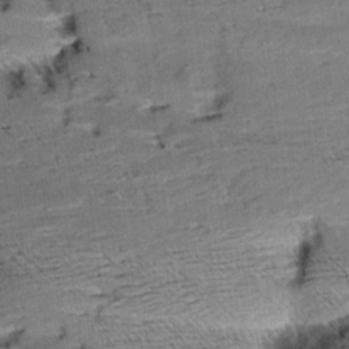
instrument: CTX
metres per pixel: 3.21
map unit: Aa
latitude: 10.4601
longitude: -141.4237
